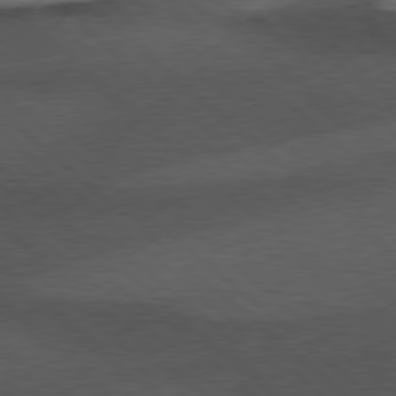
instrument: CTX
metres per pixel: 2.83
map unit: Hpe
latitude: 78.3090
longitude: -153.9150
